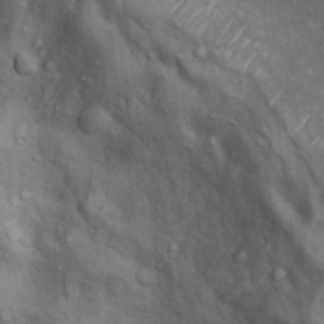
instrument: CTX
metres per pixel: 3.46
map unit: Nhu
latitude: 9.6505
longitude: -23.7072
